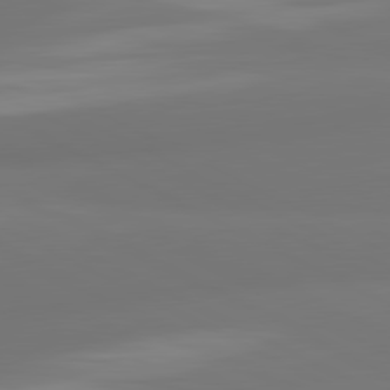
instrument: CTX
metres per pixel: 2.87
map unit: lApd
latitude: 81.1592
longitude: -164.1578
